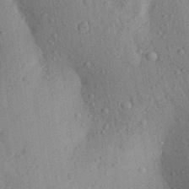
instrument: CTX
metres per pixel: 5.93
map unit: Aa
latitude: 28.9136
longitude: -148.1200
